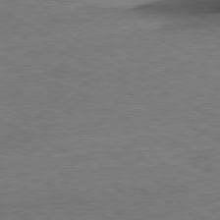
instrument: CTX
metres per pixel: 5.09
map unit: Ap
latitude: -80.0283
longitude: -82.5545
